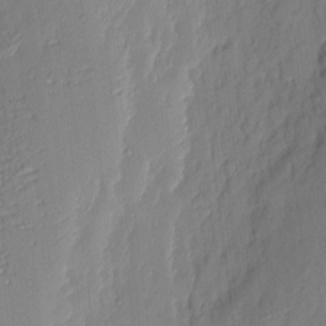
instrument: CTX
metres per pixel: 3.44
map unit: eHh
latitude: 3.9906
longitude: -76.4979
